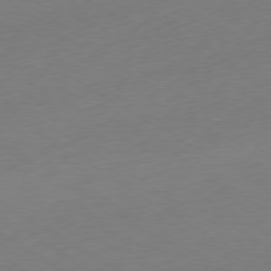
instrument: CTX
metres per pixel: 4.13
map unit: Ap
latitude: -78.7463
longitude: -57.8961
